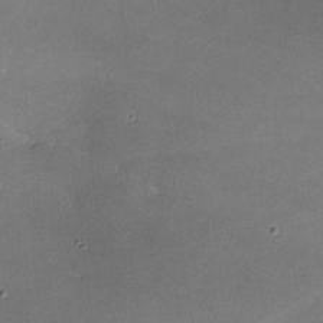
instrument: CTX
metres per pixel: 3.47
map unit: lHvf
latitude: -10.5952
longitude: -103.0080
